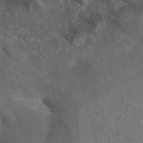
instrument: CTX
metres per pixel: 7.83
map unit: ANa
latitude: 41.7639
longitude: 15.4455
